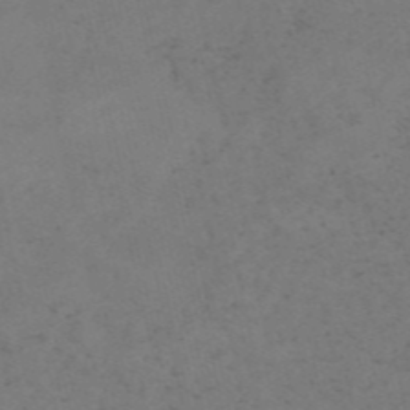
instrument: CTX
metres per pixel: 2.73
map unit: HNb
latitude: -55.2376
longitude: -48.3467
